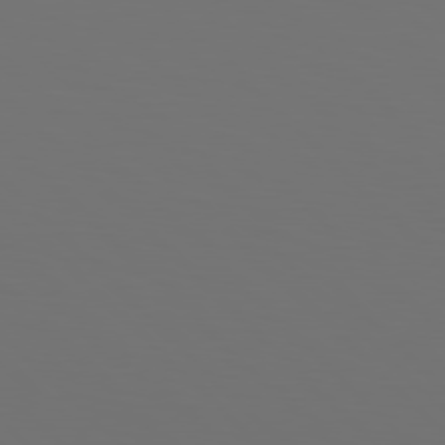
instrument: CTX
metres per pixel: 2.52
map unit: Hpe
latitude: 77.0647
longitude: -164.5924
